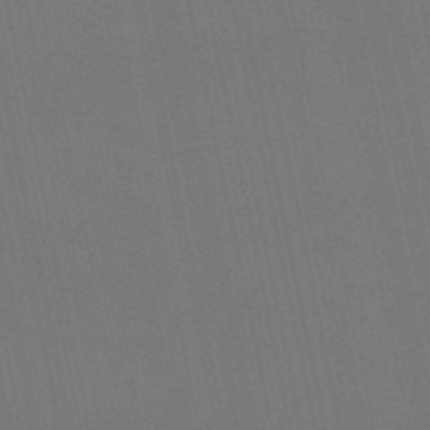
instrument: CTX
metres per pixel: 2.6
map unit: eHb
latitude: -50.6329
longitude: 71.1620
